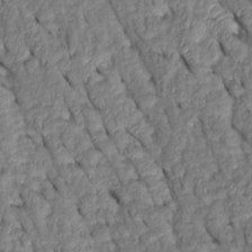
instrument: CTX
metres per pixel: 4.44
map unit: Htu
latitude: 0.7435
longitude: 148.9164
